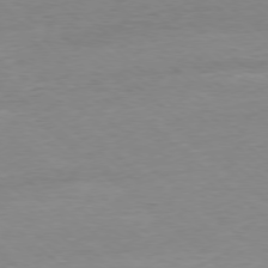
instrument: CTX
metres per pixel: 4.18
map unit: Ap
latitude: -78.1416
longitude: -97.2726
